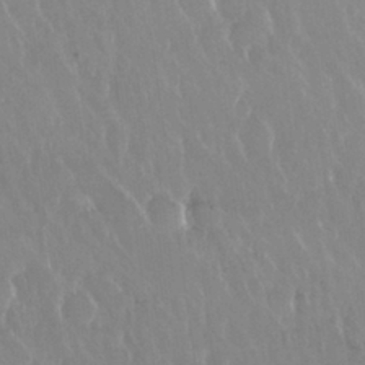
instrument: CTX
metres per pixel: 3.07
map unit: Nhu
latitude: 29.7072
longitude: -56.8380
